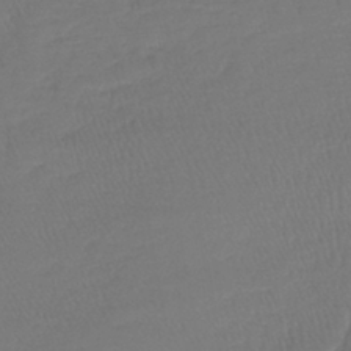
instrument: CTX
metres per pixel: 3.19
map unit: lHb
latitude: -39.7478
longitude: 68.1038
